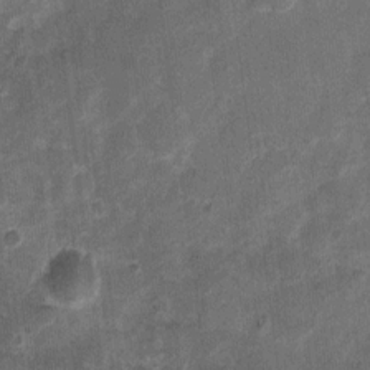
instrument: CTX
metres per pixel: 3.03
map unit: Nhu
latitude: 3.5749
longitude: -16.6868
